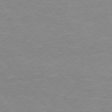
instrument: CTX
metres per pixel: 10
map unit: Hpe
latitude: 75.7072
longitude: -155.2348
